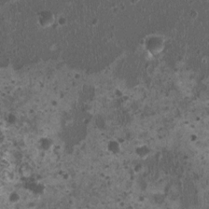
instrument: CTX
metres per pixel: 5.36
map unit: HNhu
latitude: 0.8946
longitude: 1.9556
